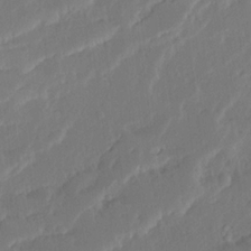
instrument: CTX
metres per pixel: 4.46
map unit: Ave
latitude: 15.0648
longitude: -137.9906
